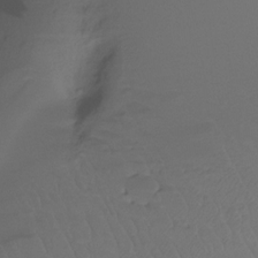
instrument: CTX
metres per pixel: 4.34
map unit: Ht
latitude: -15.6155
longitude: -44.7624
